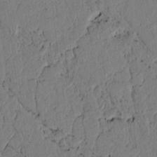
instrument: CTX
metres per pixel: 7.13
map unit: lAvf
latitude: 5.1781
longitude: 166.2361
